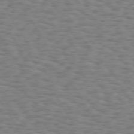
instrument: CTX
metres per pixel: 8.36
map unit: Hpe
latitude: 73.2537
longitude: -140.0633
